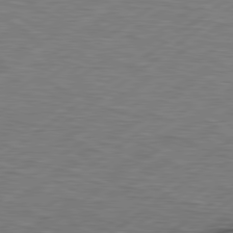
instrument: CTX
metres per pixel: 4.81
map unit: Hpe
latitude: 79.1026
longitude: -120.1578
